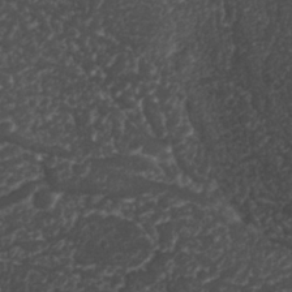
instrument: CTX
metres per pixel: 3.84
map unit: Nhu
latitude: 26.6869
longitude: -65.7261
